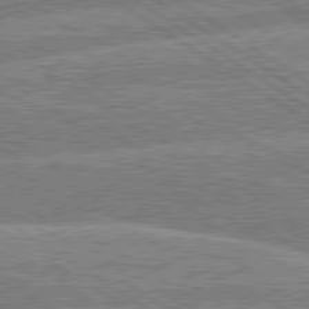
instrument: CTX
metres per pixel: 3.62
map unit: lApd
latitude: 79.7450
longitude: -157.8961
